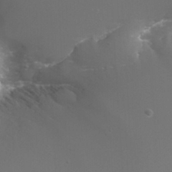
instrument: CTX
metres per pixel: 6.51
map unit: Nhu
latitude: -7.8233
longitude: -75.1403
